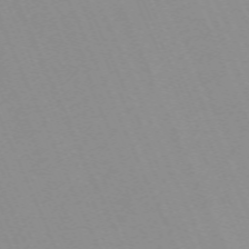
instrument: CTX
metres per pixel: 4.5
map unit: Nhu
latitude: -67.6155
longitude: 39.1242
